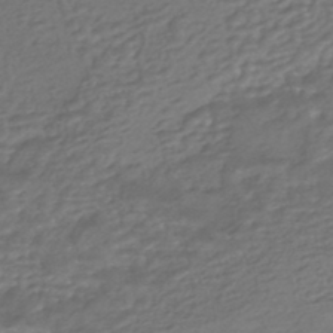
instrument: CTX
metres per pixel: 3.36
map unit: HNhu
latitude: -44.8597
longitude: 95.3698
